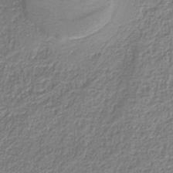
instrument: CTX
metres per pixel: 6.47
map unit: eAb
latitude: -39.0109
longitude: 52.3117
